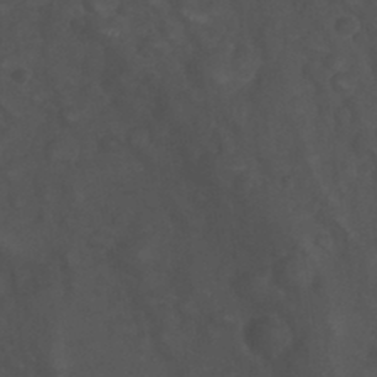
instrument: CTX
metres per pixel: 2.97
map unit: Nhu
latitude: 28.3656
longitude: -56.2333
